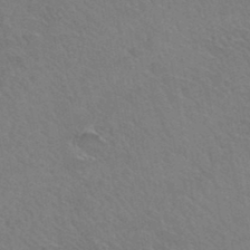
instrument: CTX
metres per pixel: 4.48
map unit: Hto
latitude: 35.0836
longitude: -45.7827
